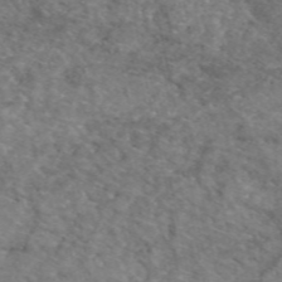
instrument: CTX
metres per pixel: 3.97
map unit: eAb
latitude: 50.0822
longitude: 106.8219
